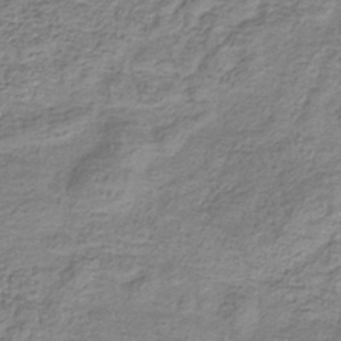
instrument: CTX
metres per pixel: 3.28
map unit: eHb
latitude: -34.9731
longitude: 77.6155
